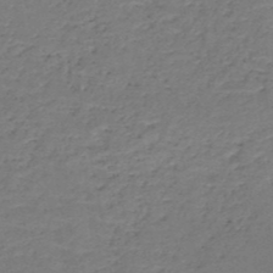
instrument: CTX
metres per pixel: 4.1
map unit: HNb
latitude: -50.3117
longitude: -52.7624
